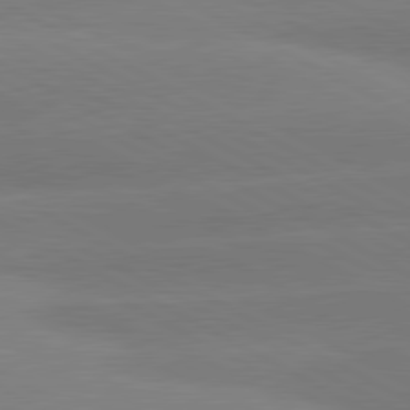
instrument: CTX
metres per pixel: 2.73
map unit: lApd
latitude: 80.9514
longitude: -153.2915
